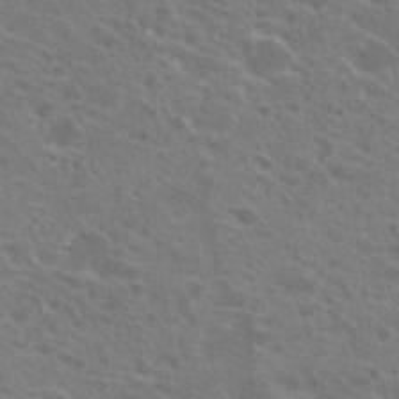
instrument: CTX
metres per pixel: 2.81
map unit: Hto
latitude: 23.1403
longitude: -38.8947
